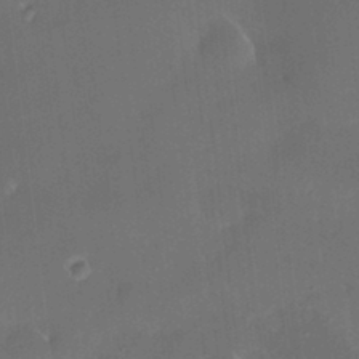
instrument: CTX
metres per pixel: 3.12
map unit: HNhu
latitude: 5.8394
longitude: 12.6330
